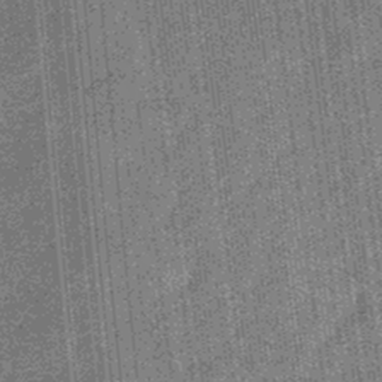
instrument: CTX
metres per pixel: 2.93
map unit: eHb
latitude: -32.9542
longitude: 73.9367
